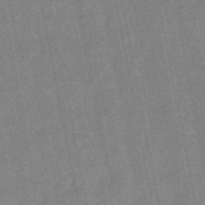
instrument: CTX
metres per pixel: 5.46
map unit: lHb
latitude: -48.4629
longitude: 79.0108
